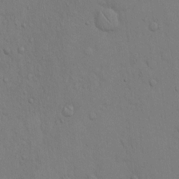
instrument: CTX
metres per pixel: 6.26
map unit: Hto
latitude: 12.9514
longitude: -56.7435
